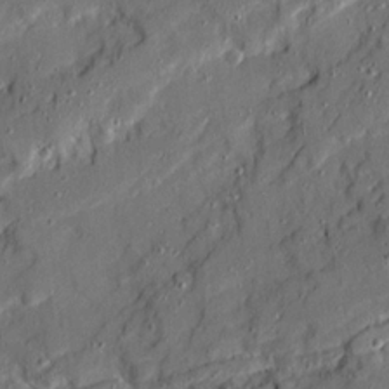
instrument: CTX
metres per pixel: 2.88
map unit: Ave
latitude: 20.3656
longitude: -129.1025
